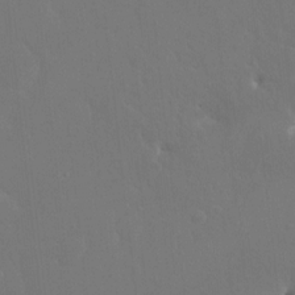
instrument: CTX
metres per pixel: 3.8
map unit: HNhu
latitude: 6.7435
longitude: 4.0094
